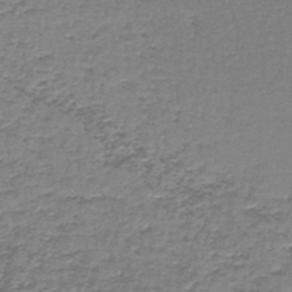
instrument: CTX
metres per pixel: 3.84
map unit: lHb
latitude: -44.3495
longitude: 57.5021
